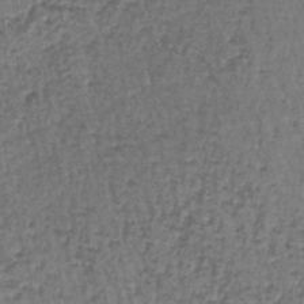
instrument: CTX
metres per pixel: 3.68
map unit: lHb
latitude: -43.8044
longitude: 58.1416
